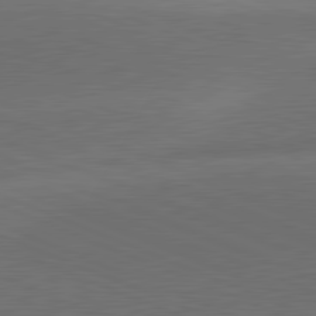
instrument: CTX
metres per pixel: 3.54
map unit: lApd
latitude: 81.5749
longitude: 136.9163
